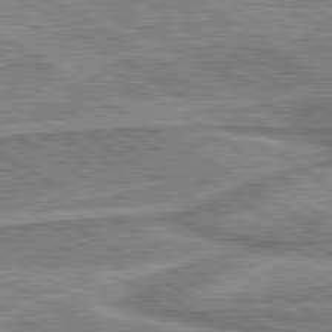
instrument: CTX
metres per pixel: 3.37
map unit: lApd
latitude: 80.1011
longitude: 172.8408
